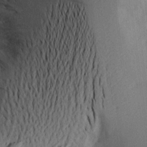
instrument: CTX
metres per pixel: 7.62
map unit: Aa
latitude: 15.8206
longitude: -148.1956
